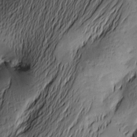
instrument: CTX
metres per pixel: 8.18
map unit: Htu
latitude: -2.6329
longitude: -176.7246
